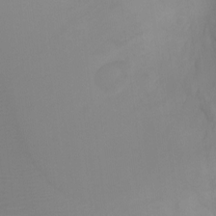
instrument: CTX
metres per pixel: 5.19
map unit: Ht
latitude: -8.1795
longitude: -20.0633
